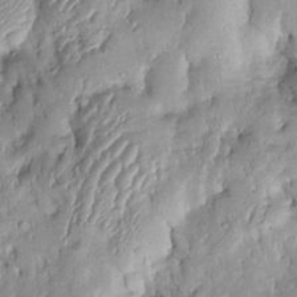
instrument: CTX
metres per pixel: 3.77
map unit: Htu
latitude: -0.1606
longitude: 149.4455
